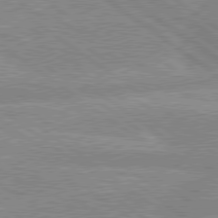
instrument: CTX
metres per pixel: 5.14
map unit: lApd
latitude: 79.1781
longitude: -157.1592
